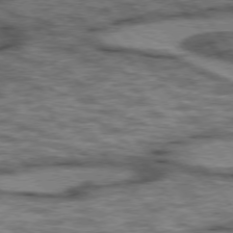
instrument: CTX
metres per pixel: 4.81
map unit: lApd
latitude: 75.4804
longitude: -48.4412
